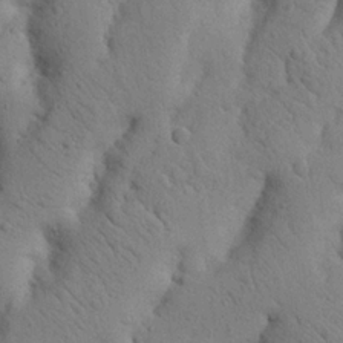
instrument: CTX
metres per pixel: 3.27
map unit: Nhu
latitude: 20.7247
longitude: -74.6679
